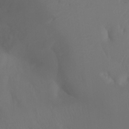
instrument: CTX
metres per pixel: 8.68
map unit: Ht
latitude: -7.5966
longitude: -27.8017
